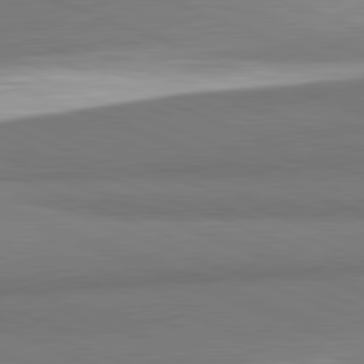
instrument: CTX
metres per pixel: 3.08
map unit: lApd
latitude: 82.1388
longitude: 160.0850
